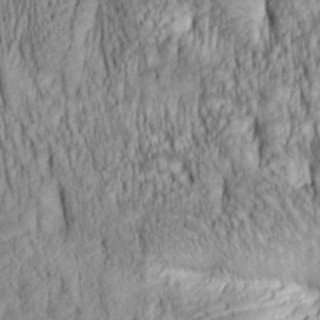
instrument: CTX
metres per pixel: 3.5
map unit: lAa
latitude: 6.6113
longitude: -115.2536
